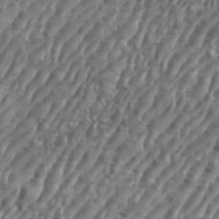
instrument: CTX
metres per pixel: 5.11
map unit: eHh
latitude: 35.8961
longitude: -134.9702
